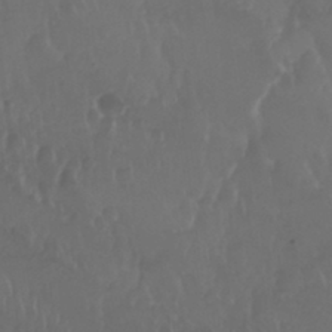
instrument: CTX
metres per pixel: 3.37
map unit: Nhu
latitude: 29.3104
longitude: -56.6679
